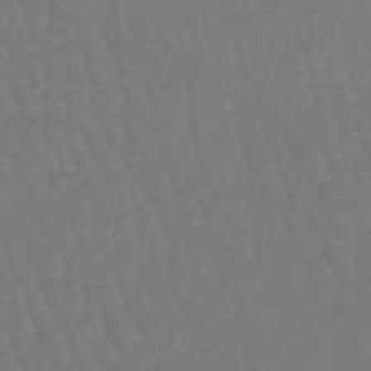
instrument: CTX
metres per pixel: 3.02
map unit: lHb
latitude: -45.7478
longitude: 77.5966
